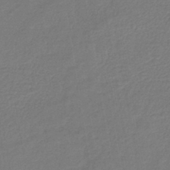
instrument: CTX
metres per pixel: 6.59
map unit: lHb
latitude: -42.4628
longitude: 64.5763
